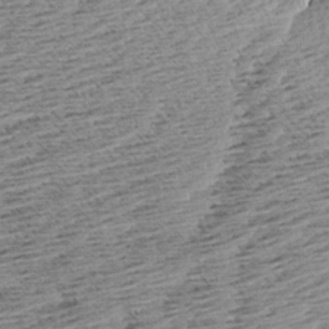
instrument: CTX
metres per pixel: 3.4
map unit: Aa
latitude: 8.2901
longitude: -138.5735
